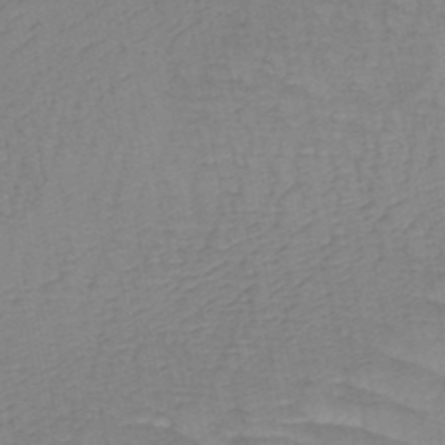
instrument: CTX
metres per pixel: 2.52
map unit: HNb
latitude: -49.1431
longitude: -50.2711
